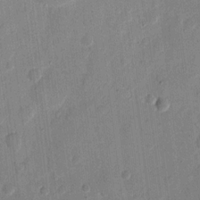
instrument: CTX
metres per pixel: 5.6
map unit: eHh
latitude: 11.8395
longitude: -68.8758
